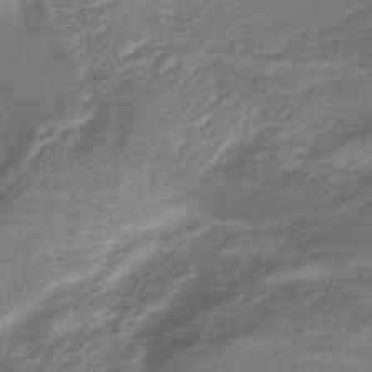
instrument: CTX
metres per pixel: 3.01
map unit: lHb
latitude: -40.3117
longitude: 75.3510
